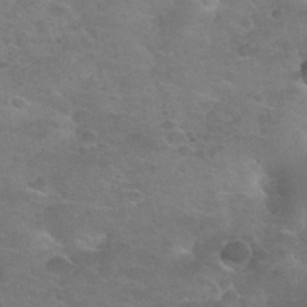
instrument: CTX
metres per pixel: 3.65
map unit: Nhu
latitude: 32.0633
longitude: -53.6505
